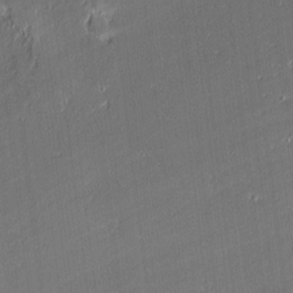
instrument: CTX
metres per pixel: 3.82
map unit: lAvf
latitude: -0.4629
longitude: -108.1955
